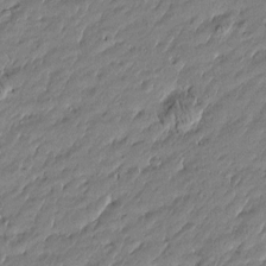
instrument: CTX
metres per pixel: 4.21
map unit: Htu
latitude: -5.6722
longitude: 177.1431
